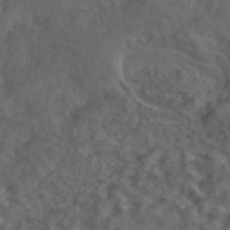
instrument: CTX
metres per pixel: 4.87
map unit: ANa
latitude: 44.1389
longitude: 24.0472
